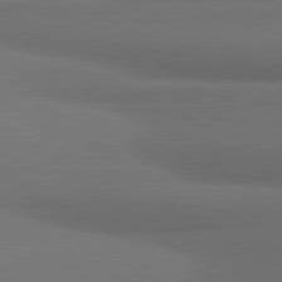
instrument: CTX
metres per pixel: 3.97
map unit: lApd
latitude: 81.3482
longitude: 175.6532
